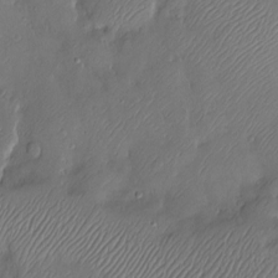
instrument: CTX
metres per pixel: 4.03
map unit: Nve
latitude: -10.0472
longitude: 173.3132
